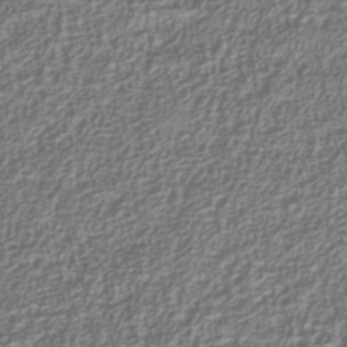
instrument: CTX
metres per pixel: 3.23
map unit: Nhu
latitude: -39.4832
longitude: -84.9892
